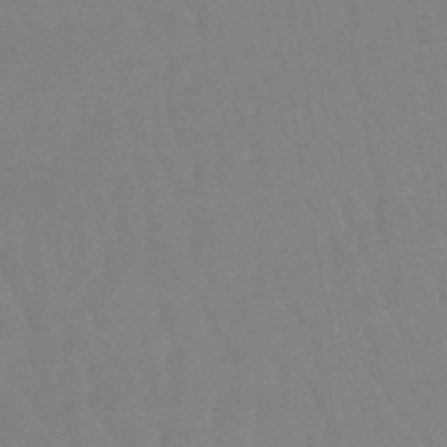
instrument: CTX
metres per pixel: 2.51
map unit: eHb
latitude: -46.4818
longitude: 80.1039
